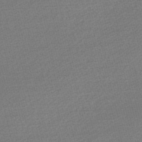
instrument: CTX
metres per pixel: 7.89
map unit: Nve
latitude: -56.7463
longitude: 61.2943
